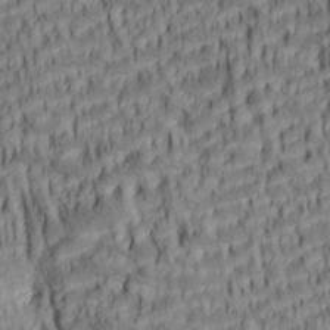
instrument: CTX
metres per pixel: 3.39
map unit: lAa
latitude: 5.7827
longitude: -115.3103
